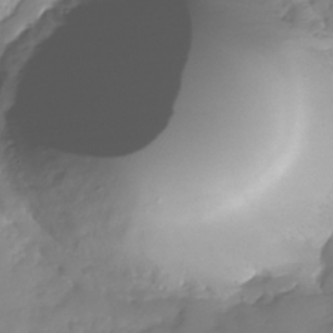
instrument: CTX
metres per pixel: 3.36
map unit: Nhu
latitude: -28.7274
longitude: -59.0081
